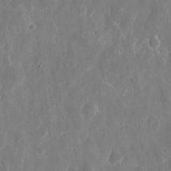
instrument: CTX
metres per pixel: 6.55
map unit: eHh
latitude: 11.1403
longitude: -71.2726
